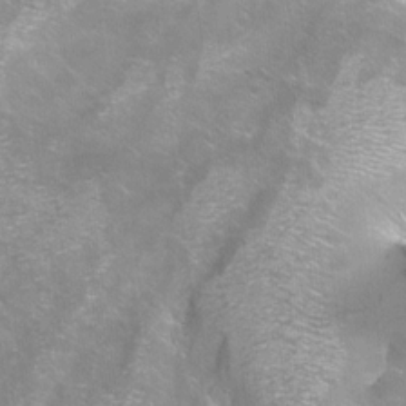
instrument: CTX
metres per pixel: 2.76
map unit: Aa
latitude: -9.1053
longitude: -71.7827
